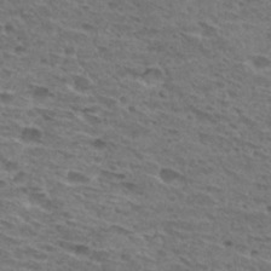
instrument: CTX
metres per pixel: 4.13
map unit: Hto
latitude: 30.6869
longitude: -47.8962
